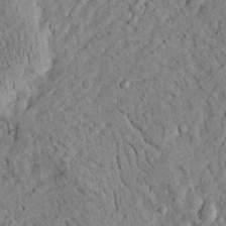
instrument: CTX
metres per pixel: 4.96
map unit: Ave
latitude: 23.9528
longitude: -133.3293
